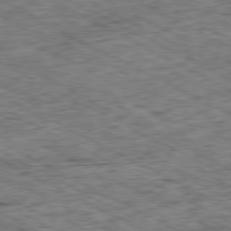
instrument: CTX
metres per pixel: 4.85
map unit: Ap
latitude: -80.5574
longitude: -84.5357
